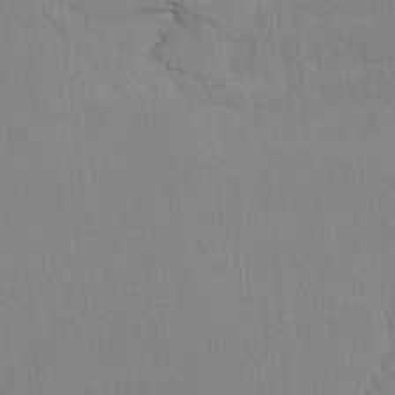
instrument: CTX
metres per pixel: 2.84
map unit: Htu
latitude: -6.6896
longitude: -70.2144
